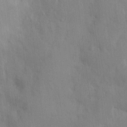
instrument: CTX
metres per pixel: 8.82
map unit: HNhu
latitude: 8.2523
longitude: -3.3481
